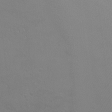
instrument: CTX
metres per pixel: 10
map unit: Ht
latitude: -9.0864
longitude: -34.1200
